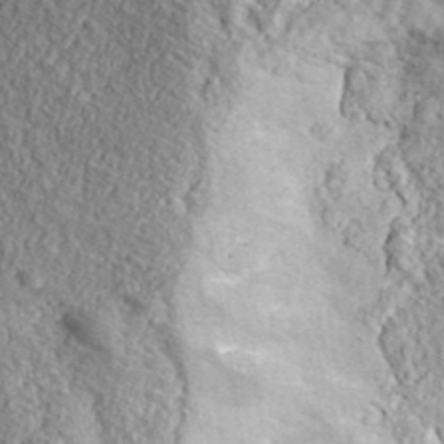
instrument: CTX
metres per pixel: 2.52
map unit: lHvf
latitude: 39.4804
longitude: -88.6869
